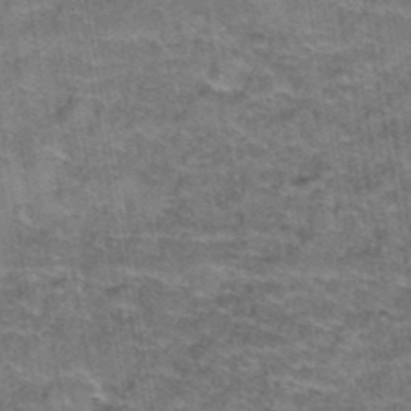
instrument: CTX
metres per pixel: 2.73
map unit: Hto
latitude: 39.4615
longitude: -42.5546
